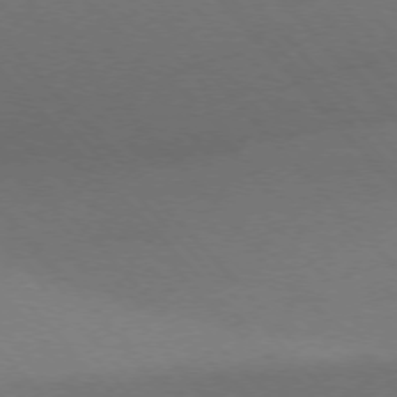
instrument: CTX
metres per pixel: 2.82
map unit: Ap
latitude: -77.0675
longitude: -61.5938
